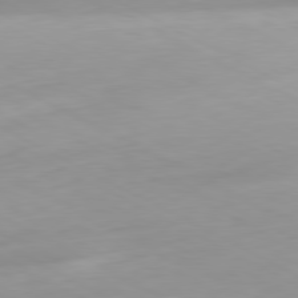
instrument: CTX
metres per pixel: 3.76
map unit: Hpe
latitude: -80.9920
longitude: 16.2173
